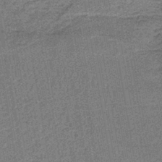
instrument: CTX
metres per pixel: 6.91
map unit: lHb
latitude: -41.1620
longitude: 58.8785
